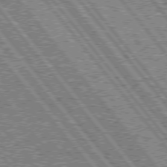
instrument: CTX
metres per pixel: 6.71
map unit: lApd
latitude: 75.4615
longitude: -77.3481
